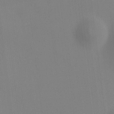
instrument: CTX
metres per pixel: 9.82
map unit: HNhu
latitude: 9.7639
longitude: 10.4062
